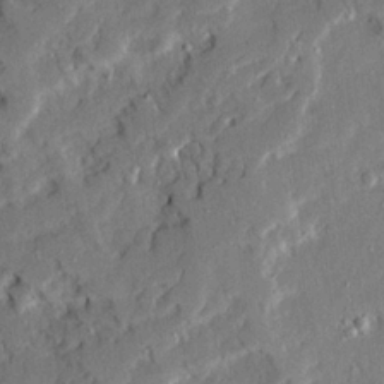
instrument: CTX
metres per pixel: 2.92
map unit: Ave
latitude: 22.6868
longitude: -130.0633
